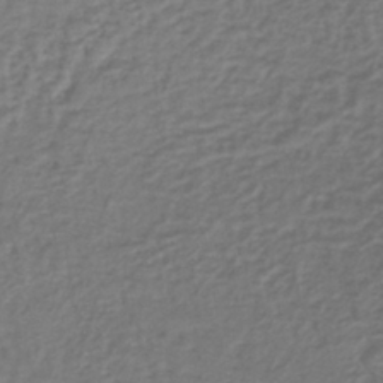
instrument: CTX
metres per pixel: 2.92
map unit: lHb
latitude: -38.4062
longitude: 63.6155
